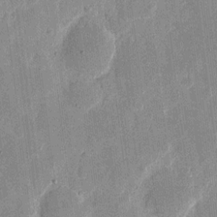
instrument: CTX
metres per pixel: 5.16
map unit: eHh
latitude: 12.1578
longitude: -68.3090
